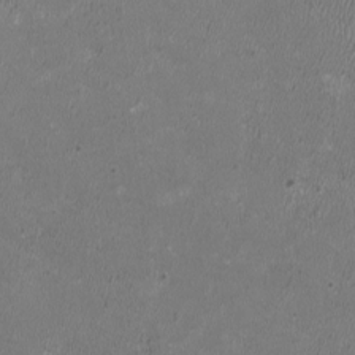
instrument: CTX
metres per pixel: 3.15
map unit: HNhu
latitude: 1.0080
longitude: -0.8569
